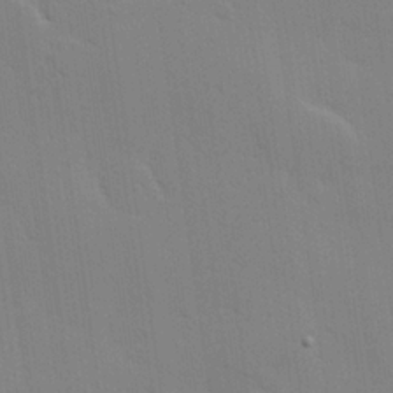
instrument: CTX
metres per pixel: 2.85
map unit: Hve
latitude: 25.9150
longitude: -91.5749
